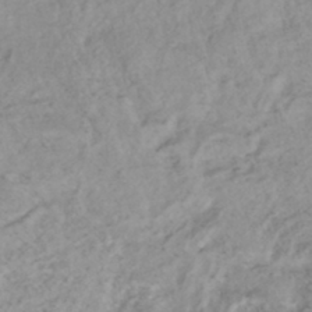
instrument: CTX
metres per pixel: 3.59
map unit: lHb
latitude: -43.5966
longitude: 72.3306
